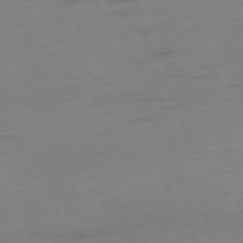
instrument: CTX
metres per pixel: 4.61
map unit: Ap
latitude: -75.7856
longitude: -74.2900
